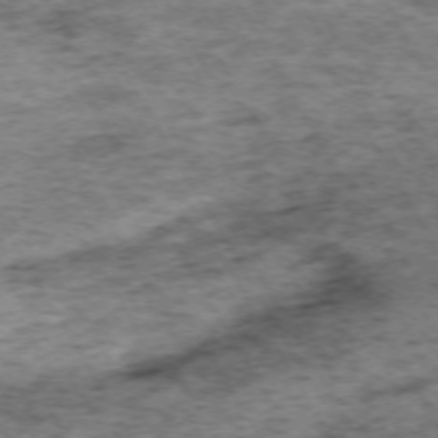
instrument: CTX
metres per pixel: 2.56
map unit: Hpe
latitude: -71.8422
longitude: 13.7100
